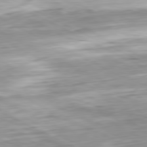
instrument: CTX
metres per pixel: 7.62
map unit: Ap
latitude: -80.9542
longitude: -69.7261
